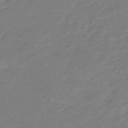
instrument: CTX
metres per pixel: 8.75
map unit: eHb
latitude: -48.3118
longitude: 87.0487
